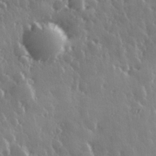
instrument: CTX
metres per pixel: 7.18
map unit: Hve
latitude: 27.4804
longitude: 146.9730
